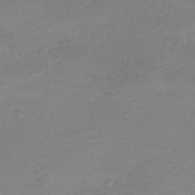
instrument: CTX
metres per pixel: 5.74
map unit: HNb
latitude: -34.0661
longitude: 53.5966
